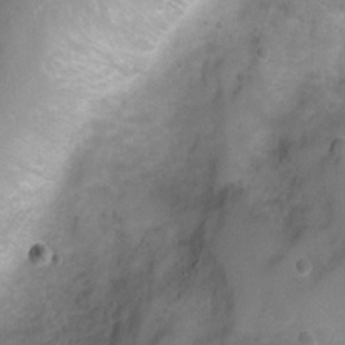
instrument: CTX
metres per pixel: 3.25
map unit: Ht
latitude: 4.9325
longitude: -21.3104
